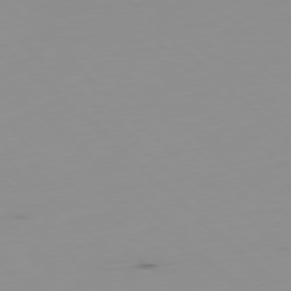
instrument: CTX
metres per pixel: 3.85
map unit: Hpe
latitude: -78.1983
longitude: 14.9353
